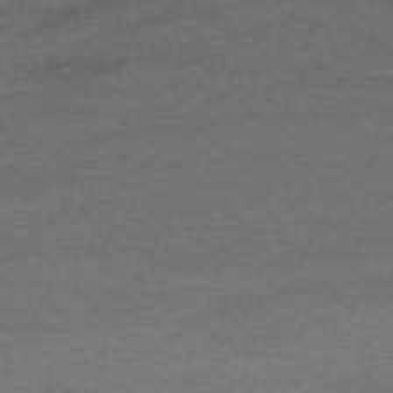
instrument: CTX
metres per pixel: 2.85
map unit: Hpe
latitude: -76.1417
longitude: -11.3104
